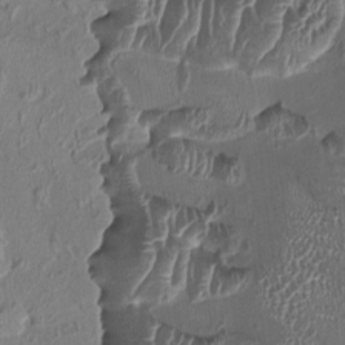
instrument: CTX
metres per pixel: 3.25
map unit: HNhu
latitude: 2.0444
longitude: -4.2333
